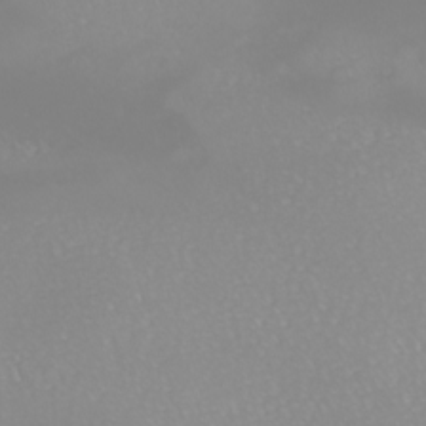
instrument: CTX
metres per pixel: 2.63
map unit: Nhu
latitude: -8.6140
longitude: -93.9150
